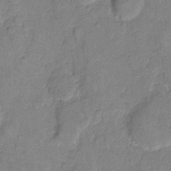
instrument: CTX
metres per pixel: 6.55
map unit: eHh
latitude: 10.8569
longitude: -64.2711
